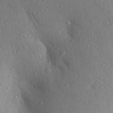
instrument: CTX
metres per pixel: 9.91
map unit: Aa
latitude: 28.7246
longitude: -148.3467
